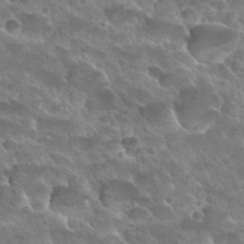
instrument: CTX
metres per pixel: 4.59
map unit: Hto
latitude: 28.5923
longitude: -38.8758
